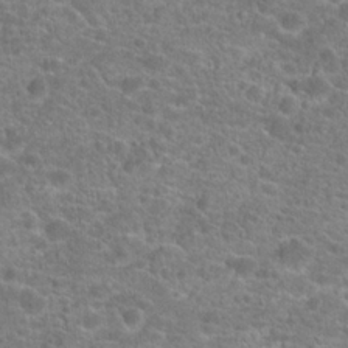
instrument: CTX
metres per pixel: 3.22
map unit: Hto
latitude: 20.3090
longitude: -43.0459
